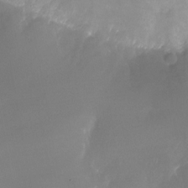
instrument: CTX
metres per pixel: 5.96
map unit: Nhu
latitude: -23.7667
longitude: -73.1781
